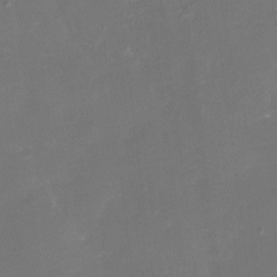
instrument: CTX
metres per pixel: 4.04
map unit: eHh
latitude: -6.6329
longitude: -78.0822
